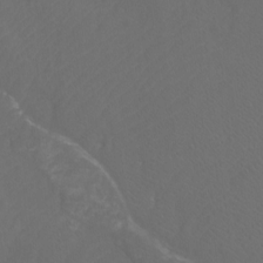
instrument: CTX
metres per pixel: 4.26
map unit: Htu
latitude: -11.9367
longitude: -70.9891
